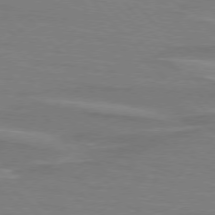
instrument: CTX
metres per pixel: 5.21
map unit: lApd
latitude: 75.7450
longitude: -81.2348
